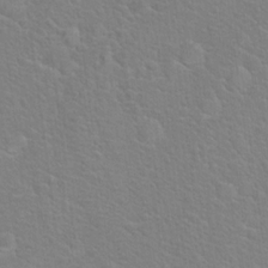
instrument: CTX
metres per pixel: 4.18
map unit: Hto
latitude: 19.3292
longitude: -44.2333
